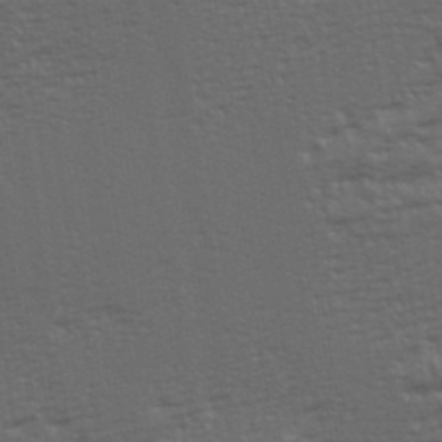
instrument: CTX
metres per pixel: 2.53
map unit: eHh
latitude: 35.8394
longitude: -133.4426
